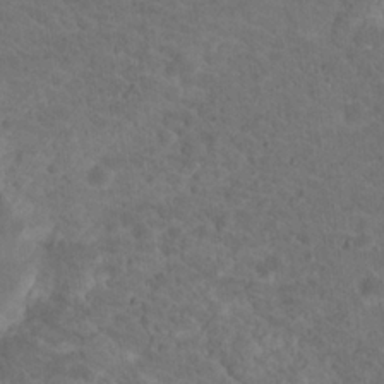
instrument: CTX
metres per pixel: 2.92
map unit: Nhu
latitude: 17.7450
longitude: -34.1388
